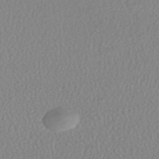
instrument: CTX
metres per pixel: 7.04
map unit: HNhu
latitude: -47.4454
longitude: 103.7667
